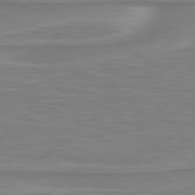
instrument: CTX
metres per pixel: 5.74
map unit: lApd
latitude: 80.9703
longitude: 172.7841
